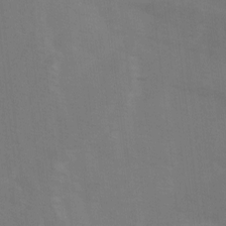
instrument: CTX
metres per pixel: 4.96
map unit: Ave
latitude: 1.2537
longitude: -112.7813
